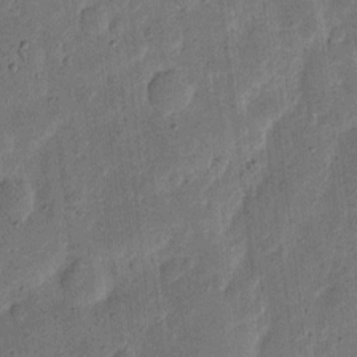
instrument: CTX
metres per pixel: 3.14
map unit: eHh
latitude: 5.3293
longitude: -71.2537
